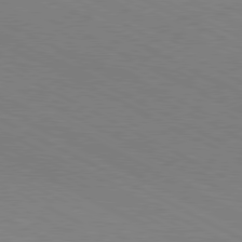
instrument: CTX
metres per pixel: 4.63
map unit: Hpe
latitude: -81.1431
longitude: 12.3495
